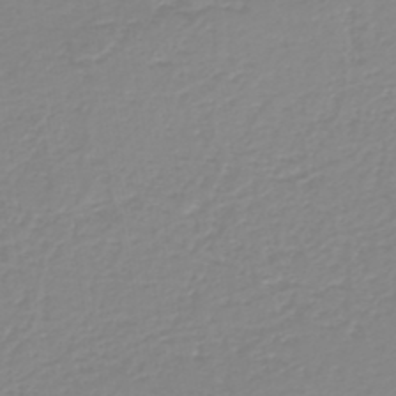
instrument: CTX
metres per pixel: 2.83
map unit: HNb
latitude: -45.1431
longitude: 54.6330
